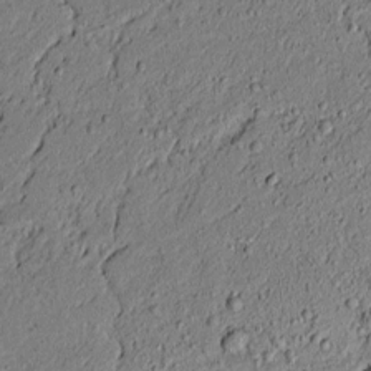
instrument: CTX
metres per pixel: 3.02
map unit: lAvf
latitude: 5.3482
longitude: 167.3510
